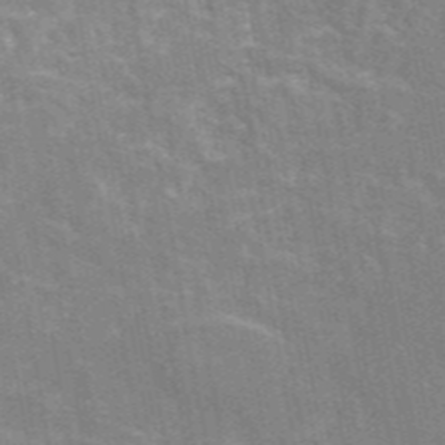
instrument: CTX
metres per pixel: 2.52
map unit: eAb
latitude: 46.7058
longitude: 117.0108
